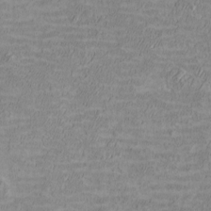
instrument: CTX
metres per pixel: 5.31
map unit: eHh
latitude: -3.4832
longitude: -74.9325
